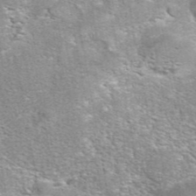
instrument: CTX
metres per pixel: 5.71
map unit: eAb
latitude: 42.4979
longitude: 105.6344
